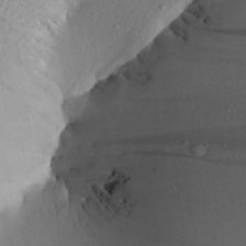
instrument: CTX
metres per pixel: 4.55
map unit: Aa
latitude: 21.6316
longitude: -148.8002
